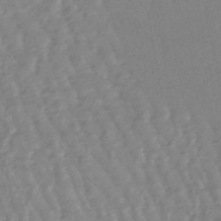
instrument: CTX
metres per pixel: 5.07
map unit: lHb
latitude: -48.3307
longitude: 79.5777
